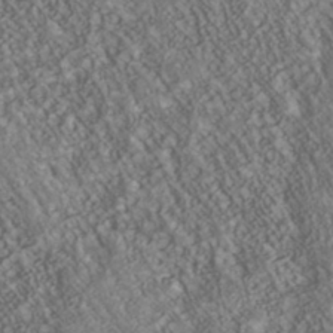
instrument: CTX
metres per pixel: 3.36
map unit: Nhu
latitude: -40.1795
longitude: -83.5182
